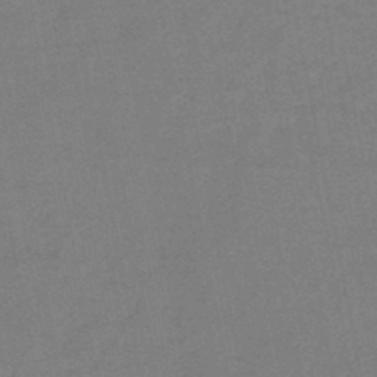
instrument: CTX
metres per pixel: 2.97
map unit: HNb
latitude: -46.6896
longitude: -36.1011
